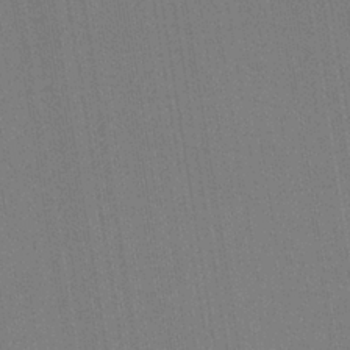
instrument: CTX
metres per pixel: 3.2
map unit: HNb
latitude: -34.0661
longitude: 54.9164
